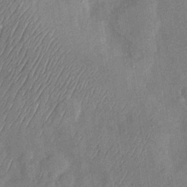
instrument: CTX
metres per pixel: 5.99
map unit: Nhu
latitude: -29.4266
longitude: -58.4223
